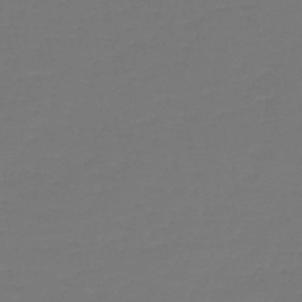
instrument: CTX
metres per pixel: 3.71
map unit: lHb
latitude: -46.7085
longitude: 65.4833
